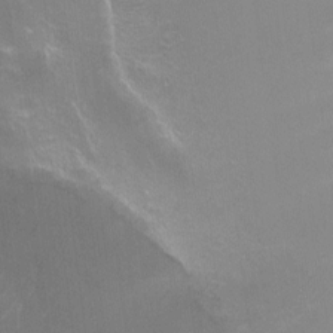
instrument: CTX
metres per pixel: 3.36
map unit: Ht
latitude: -9.5966
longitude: -38.4412
